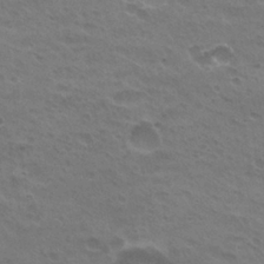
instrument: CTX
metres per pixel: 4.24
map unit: Hto
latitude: 25.7449
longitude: -29.5938
